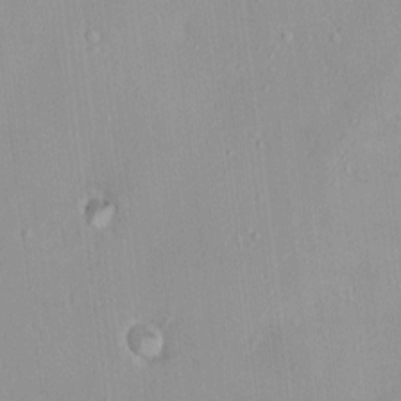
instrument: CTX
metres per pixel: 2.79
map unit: HNhu
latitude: 5.1970
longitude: 2.8974
